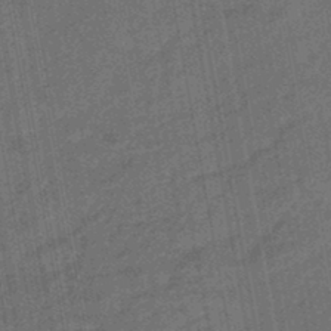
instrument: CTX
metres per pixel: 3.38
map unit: eHb
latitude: -45.5966
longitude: 88.6140
